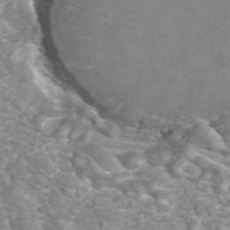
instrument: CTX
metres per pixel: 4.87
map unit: ANa
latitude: 42.6680
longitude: 25.6533
